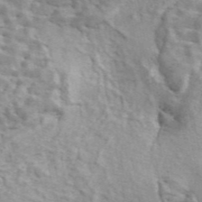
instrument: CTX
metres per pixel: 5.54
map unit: ANa
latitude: 46.1578
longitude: 28.8597
